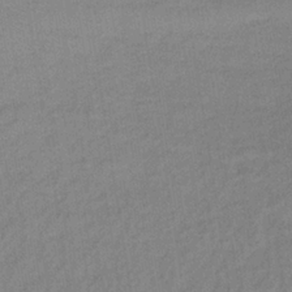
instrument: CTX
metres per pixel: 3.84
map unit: lHb
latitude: -36.2172
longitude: 70.8597
